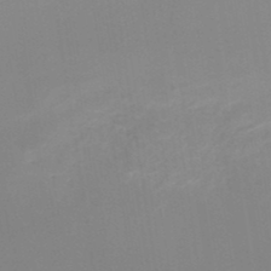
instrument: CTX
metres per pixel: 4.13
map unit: lHb
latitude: -48.0850
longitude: 67.4076
